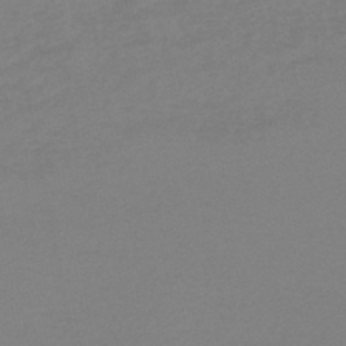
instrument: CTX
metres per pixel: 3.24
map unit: lHb
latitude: -45.7478
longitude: 67.3699
